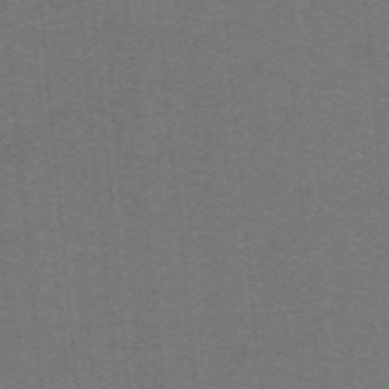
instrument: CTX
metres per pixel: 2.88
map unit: lHb
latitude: -42.2361
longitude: 54.3117
